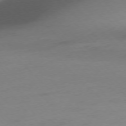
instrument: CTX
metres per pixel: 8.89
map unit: Ap
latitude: -77.1998
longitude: -63.1781
